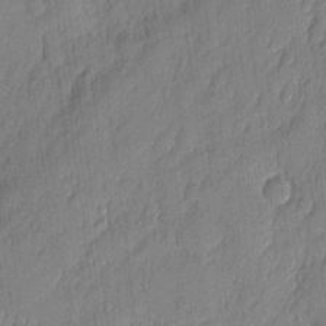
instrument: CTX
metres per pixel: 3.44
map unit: eHh
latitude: 4.5168
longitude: -76.4790
